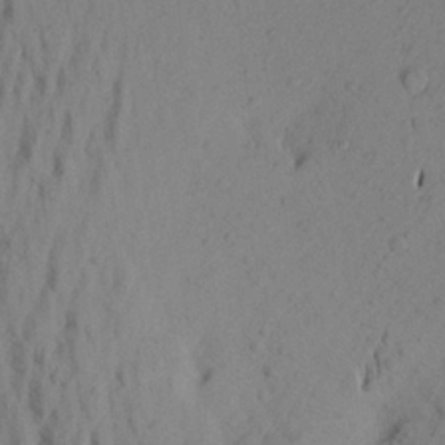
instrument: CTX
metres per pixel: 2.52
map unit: Aa
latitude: 21.7450
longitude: -144.8947
